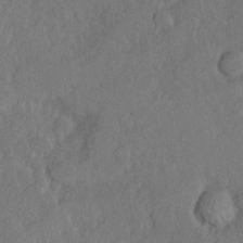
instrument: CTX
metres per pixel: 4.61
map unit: Hve
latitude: 25.2537
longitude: 144.8786
